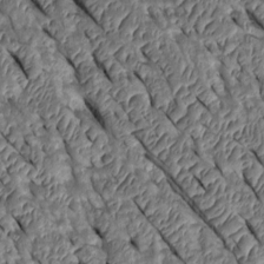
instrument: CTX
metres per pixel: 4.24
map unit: Htu
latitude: 0.7246
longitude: 148.2740
